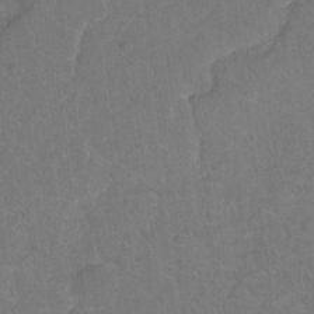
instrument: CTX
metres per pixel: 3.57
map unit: Hto
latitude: -4.0661
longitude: -35.8961
